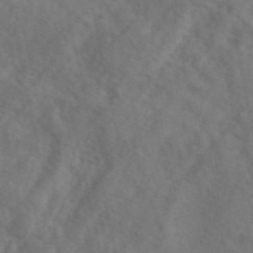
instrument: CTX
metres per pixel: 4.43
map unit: eAb
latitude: 49.5560
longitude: 119.3132
